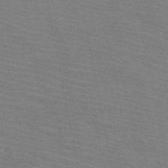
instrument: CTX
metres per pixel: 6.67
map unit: HNb
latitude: -46.5573
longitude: -47.2915
